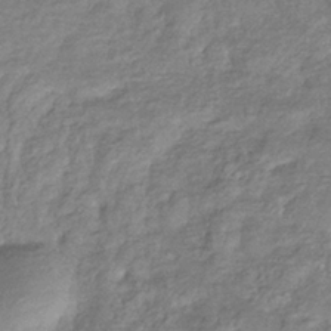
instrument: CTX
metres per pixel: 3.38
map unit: eHb
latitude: -37.2565
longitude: 80.6708
